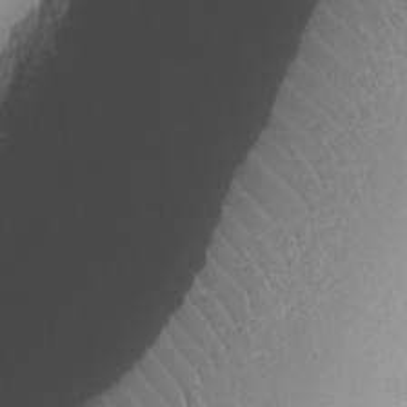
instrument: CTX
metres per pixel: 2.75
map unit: Nhu
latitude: -9.0108
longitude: -85.1781
